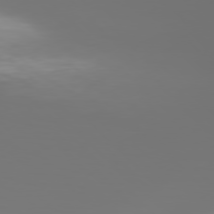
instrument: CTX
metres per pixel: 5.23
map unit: Hpe
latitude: 77.0080
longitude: -134.1577
